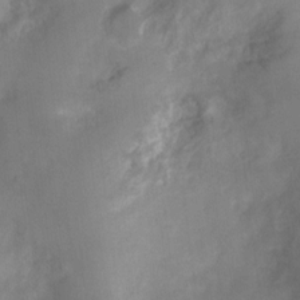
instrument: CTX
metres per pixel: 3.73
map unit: Nhu
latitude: 4.7813
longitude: -18.3467
